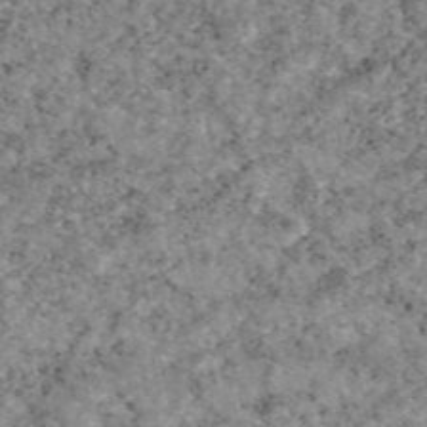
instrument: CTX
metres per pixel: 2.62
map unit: eAb
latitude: 48.4601
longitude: 121.9367
